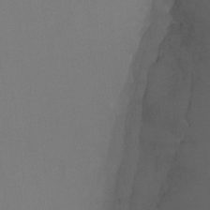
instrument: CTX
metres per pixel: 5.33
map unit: Ht
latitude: -8.7463
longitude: -31.8206
